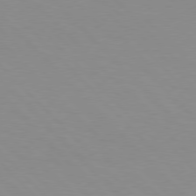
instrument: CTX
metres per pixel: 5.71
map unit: Hpe
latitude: 77.2726
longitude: -160.0633
